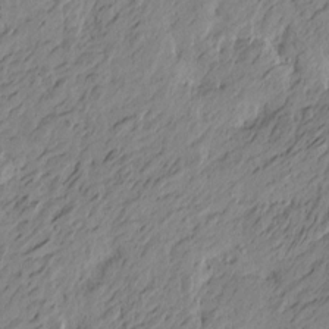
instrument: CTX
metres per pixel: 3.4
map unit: Htu
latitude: -5.1053
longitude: -179.5371
